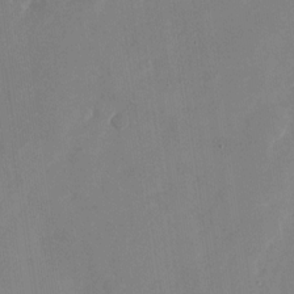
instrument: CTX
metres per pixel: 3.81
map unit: Nhu
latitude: -28.6330
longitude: -65.9717
